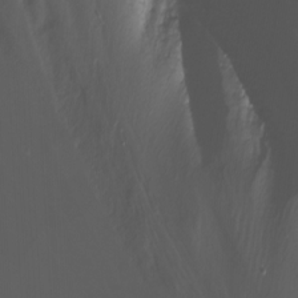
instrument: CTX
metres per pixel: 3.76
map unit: Nhu
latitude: -12.4629
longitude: -60.7435
